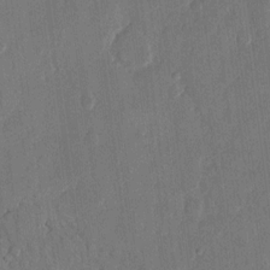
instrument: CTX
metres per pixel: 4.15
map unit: eHh
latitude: 13.3104
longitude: -69.0837
